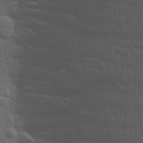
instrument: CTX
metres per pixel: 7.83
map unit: Aa
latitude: 19.1781
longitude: -143.6883
